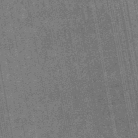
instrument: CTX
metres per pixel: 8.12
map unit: lHb
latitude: -48.0661
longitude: 73.7855
